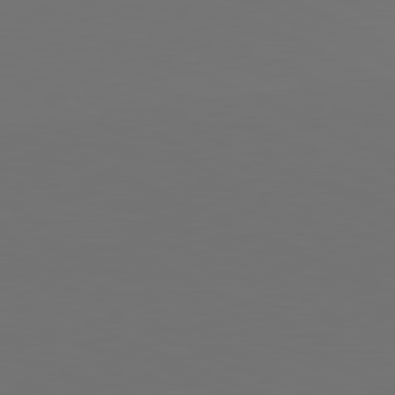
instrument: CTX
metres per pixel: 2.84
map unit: lApd
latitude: 81.4993
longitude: 147.5399
